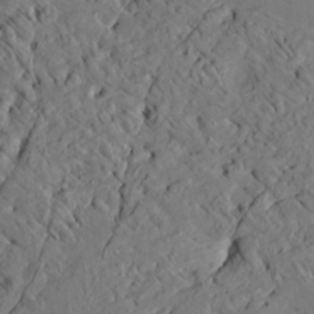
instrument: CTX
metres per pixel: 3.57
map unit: HNhu
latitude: 11.0836
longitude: 23.8800
